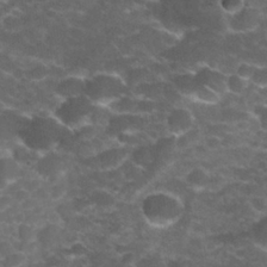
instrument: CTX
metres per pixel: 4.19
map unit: Nhu
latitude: 28.0444
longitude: -60.8758
